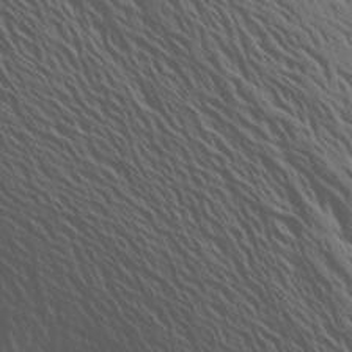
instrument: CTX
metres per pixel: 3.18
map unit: Aa
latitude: 18.7246
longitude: -143.6316
